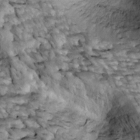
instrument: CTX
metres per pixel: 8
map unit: Htu
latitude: 2.0444
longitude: 143.6721
